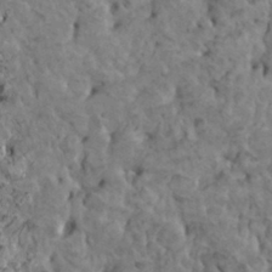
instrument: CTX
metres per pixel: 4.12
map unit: HNhu
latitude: 6.4034
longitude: -0.9702
